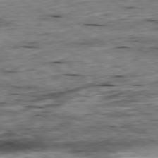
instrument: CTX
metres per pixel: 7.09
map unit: Ap
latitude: -80.5763
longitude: -87.9906
